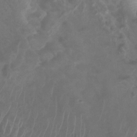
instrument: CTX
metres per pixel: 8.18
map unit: Htu
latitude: 3.2915
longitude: -20.1578
